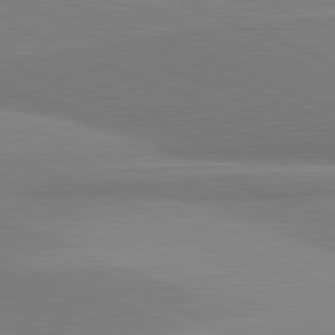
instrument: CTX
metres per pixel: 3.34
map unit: lApd
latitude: 81.7639
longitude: 160.8786
